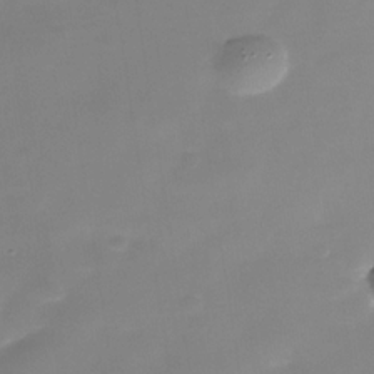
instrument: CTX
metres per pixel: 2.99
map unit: Nhe
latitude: -36.1039
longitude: -90.5546
